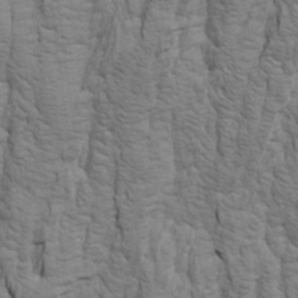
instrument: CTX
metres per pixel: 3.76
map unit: Aa
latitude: 21.5182
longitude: -142.1200
